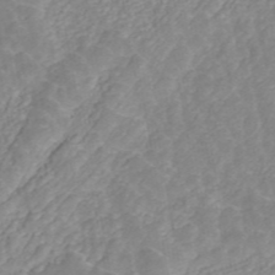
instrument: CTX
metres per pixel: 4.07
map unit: ANa
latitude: 45.6127
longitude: 24.2550
